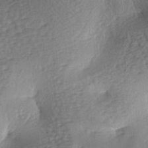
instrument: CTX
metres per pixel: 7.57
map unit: lAa
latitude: -6.9353
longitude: -126.0255
